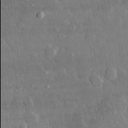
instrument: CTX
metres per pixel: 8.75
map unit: lHvf
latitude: 32.7057
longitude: -85.9906
